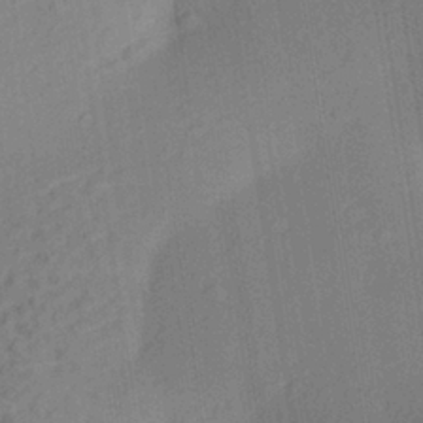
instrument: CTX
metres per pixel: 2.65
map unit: Aa
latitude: 27.6505
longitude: -141.7638
